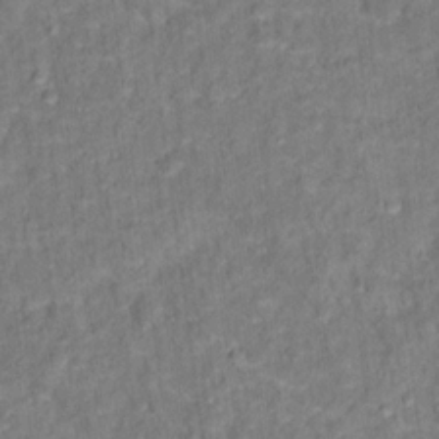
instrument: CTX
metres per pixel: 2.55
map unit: Ht
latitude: 14.8947
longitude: -37.8395
